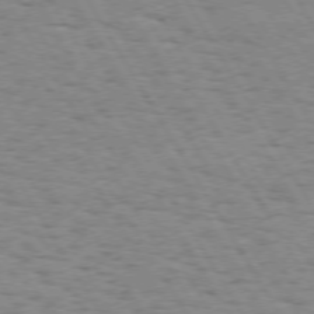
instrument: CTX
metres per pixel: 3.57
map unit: Hpe
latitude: 73.1026
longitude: -143.0836
